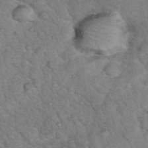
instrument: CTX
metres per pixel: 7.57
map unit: eHh
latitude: 37.4049
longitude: -66.7813
